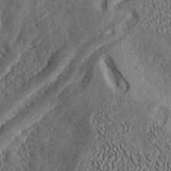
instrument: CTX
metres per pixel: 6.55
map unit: ANa
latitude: 39.5182
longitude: 30.1228
